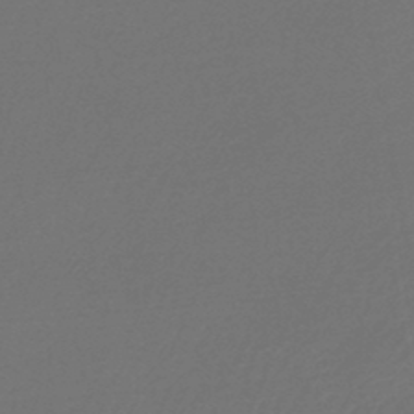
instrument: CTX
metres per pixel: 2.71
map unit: lHb
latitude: -46.1417
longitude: 60.2928
